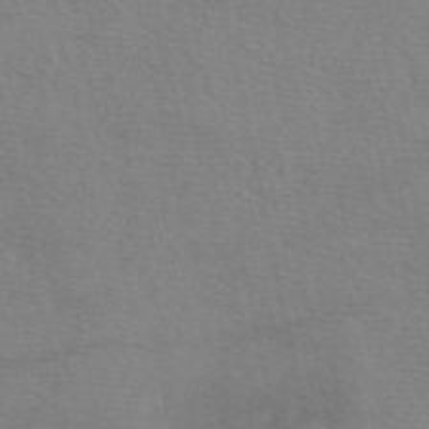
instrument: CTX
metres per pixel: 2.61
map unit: eAb
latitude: 50.3278
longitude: 106.5763
